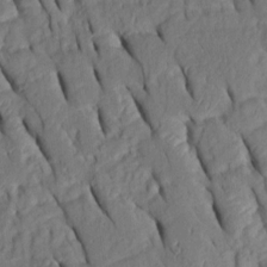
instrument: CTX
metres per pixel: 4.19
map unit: Htu
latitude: 0.6112
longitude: 149.6344
